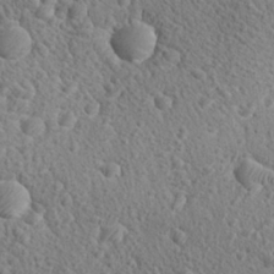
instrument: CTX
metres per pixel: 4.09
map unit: Aa
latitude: 27.7828
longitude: -142.3090
